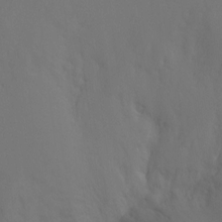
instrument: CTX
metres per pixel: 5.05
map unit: Ht
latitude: -8.9353
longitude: -32.5357
